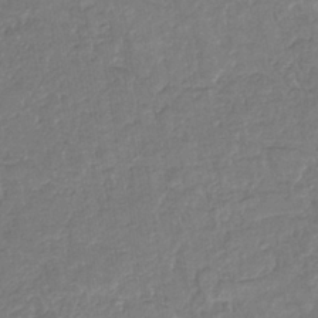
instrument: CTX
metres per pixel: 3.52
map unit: eHb
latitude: -34.7463
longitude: 77.0675
